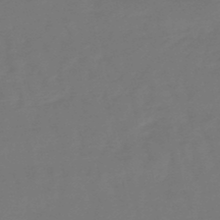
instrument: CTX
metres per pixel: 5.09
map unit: lHb
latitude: -49.6344
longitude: 78.8219
